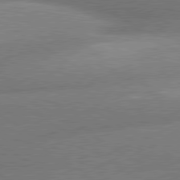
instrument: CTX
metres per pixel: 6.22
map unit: lApd
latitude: 80.4223
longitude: -162.1767
